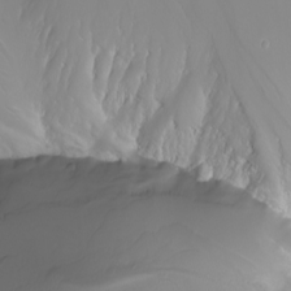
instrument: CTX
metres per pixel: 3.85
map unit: Nhu
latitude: -7.8044
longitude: -93.4426
